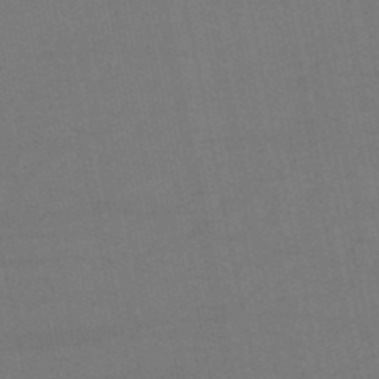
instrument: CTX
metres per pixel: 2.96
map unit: eHb
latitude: -50.3495
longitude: 72.1606
